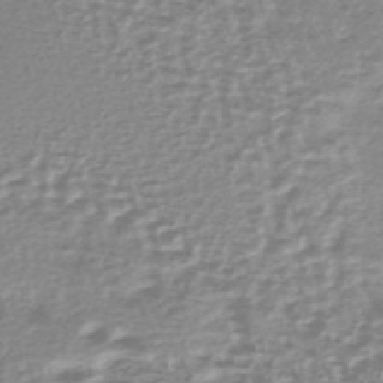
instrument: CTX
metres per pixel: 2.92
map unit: lHb
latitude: -40.7274
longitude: 64.4629
